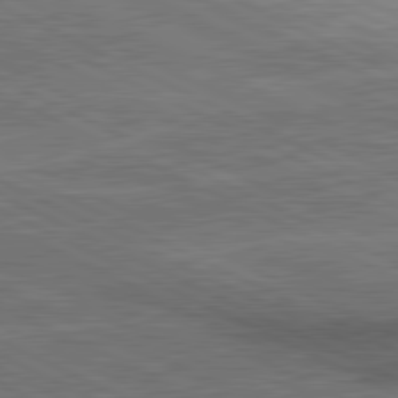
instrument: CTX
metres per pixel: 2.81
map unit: lApd
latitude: 81.1970
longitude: 140.8975
